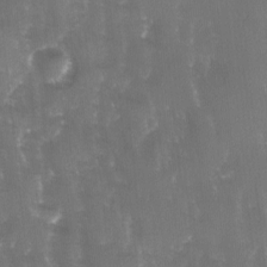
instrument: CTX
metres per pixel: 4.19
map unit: Ave
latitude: -11.5210
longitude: -119.8961
